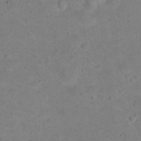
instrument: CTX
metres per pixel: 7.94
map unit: Hto
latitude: 16.6679
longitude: -37.5749
